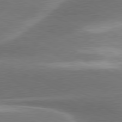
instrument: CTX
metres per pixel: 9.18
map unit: lApd
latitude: 79.7261
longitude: -116.2145
